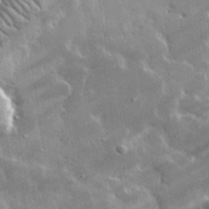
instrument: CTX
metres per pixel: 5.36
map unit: lHvf
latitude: 33.2159
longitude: -92.8002
